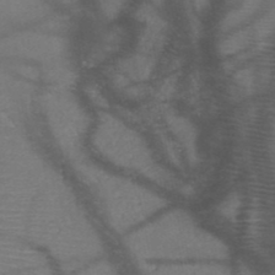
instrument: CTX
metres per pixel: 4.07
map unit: HNb
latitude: -49.5588
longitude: -44.5923
